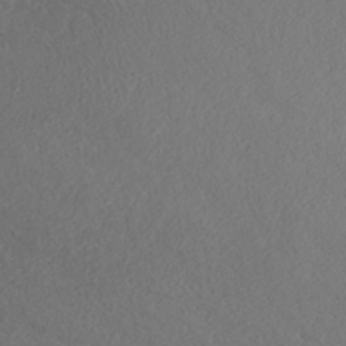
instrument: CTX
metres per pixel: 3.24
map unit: ANa
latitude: 35.8016
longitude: 14.4629
